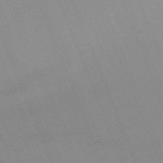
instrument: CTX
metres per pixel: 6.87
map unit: Nhu
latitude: -66.8597
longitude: 39.0864
